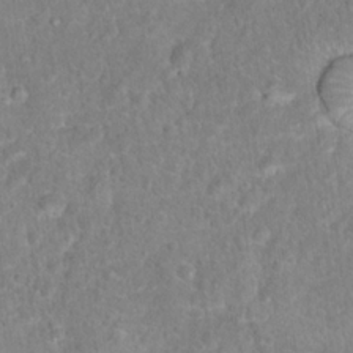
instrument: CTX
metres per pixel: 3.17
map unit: Hto
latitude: 16.7246
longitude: -41.6693
